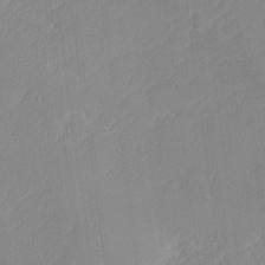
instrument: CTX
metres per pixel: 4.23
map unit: lHvf
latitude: 24.4034
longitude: 141.8611
